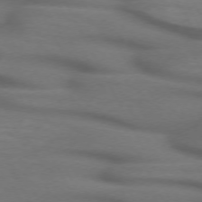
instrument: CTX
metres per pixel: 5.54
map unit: lApd
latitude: 71.6883
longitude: -51.4237
